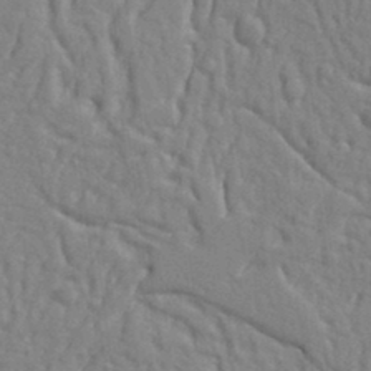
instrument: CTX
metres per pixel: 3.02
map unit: Ht
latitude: 10.1578
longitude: -76.9702
